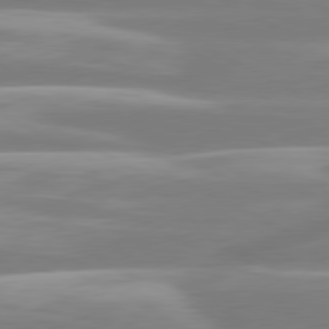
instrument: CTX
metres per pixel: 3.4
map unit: lApd
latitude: 80.6301
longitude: -129.6883
